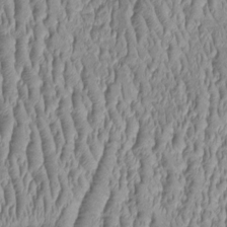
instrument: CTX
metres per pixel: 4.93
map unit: Htu
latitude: -5.9178
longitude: 156.6140
